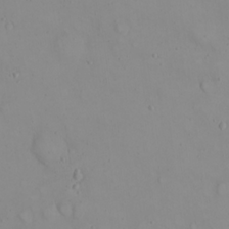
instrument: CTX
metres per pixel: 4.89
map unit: eHh
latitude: 22.0633
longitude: -63.5938
